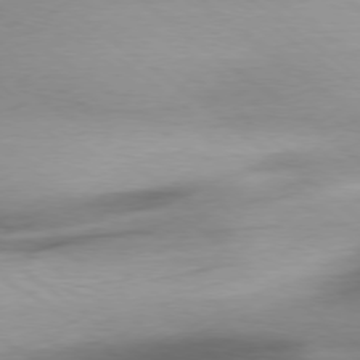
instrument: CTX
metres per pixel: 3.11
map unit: Ap
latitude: -78.6140
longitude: -77.6316
